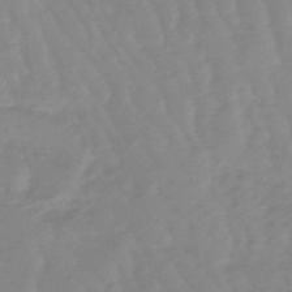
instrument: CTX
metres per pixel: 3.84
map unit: lHb
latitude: -48.3684
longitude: 78.4062
